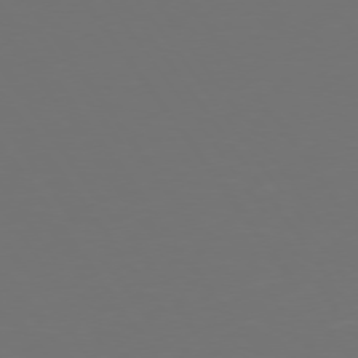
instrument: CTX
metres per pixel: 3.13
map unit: Hpe
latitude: 74.9514
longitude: -124.2333
